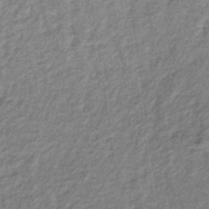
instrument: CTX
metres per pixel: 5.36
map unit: lHb
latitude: -32.0661
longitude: 64.7274
